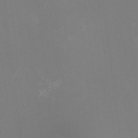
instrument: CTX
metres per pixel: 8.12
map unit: HNhu
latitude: -1.7667
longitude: -5.7450
